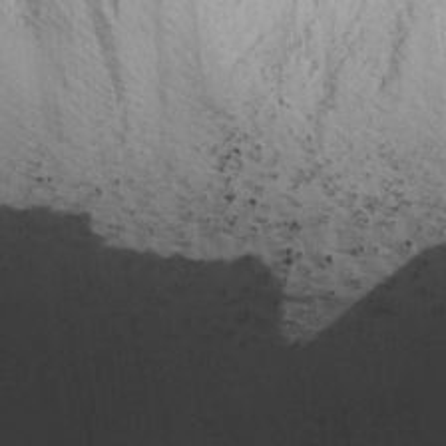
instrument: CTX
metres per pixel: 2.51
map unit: lAvf
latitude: 25.7827
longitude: -112.2522
